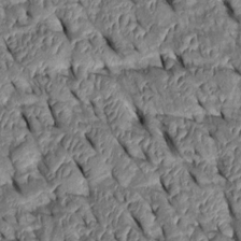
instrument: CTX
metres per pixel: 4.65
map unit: Htu
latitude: 0.9136
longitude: 148.3873
